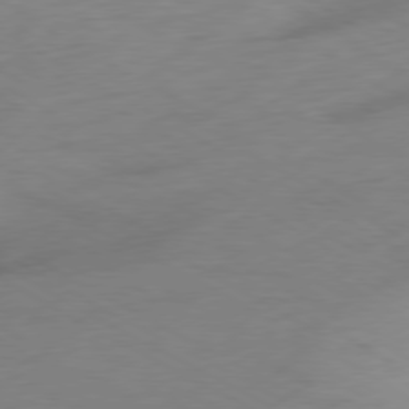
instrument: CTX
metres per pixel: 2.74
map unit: Ap
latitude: -76.8030
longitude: -76.1389
